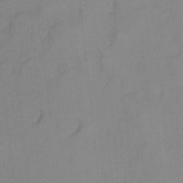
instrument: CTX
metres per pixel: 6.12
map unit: Hto
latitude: 7.7639
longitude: -37.9906
